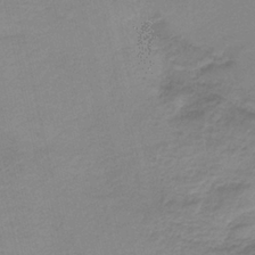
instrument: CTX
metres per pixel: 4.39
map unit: HNb
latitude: -36.4251
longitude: 56.5007
